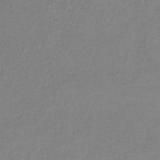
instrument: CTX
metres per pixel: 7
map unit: HNb
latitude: -34.3117
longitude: 53.8044
